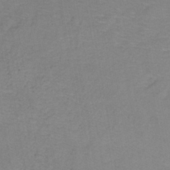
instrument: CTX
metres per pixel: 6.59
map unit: eHh
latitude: -42.4817
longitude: -33.7261
